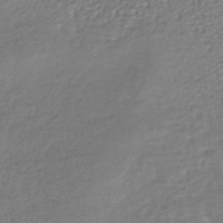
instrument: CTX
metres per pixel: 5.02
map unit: lHb
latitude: -40.8408
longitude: 69.3698
